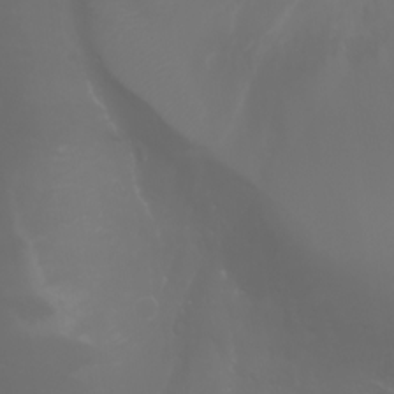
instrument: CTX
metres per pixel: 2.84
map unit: Htu
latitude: -1.0298
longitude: -75.1592
